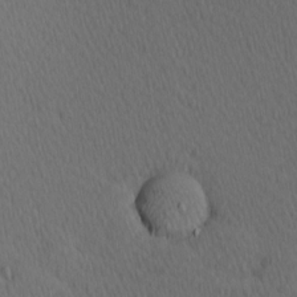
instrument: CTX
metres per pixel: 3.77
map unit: Hve
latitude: 12.8380
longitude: -90.7813
